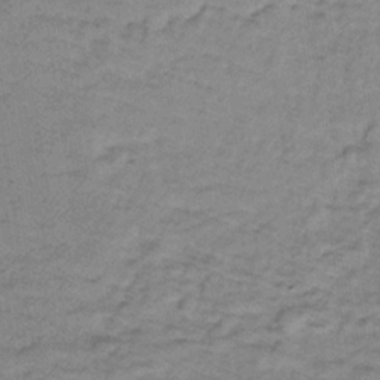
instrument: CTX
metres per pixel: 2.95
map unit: lHb
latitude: -32.9353
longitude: 65.2565
